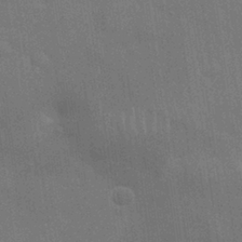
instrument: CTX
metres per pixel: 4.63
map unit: Nhu
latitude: 27.9150
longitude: -64.3845
